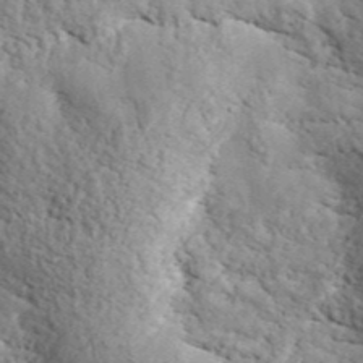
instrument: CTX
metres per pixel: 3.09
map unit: ANa
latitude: 44.3467
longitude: 45.2754
